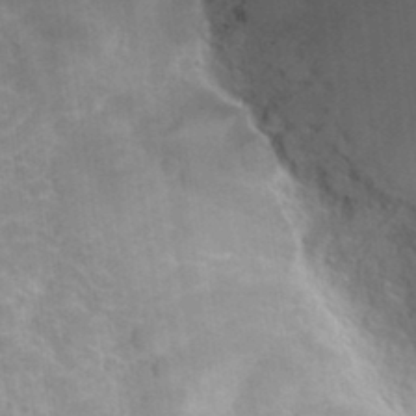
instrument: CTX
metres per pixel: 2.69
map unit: Hto
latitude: 33.4615
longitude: -44.2522
